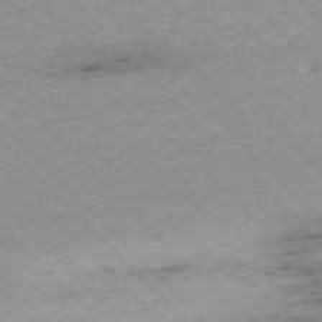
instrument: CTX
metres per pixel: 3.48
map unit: Ap
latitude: -76.7841
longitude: -87.1781
